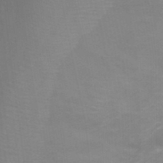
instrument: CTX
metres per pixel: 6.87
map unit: Ht
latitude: -1.1243
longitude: -16.8947
